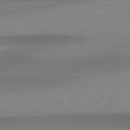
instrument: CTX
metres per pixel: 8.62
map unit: lApd
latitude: 79.5182
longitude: -93.1025
